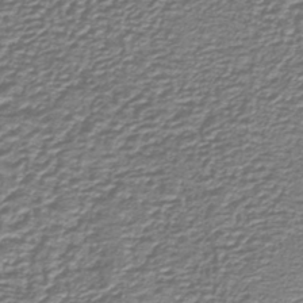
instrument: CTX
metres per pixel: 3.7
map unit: lHb
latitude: -40.5385
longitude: 54.7652
